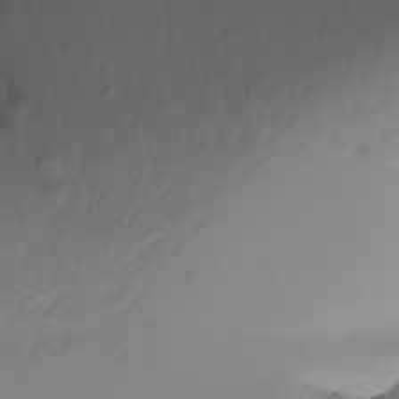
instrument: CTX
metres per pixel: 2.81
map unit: Aa
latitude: -12.8975
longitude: -68.6302
